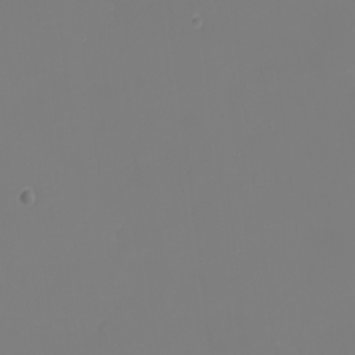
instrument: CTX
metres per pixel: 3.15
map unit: Nhu
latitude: -1.8801
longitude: -75.3293
